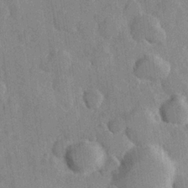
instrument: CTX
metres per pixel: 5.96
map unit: Hve
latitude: 23.6883
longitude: 149.2754
